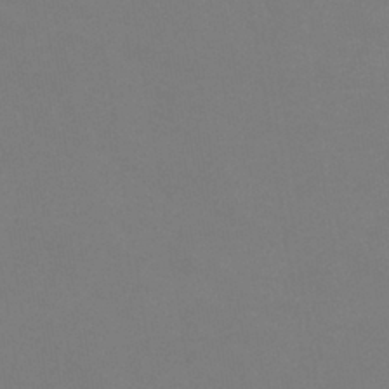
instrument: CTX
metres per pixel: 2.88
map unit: lHb
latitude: -38.6519
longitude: 74.3496
